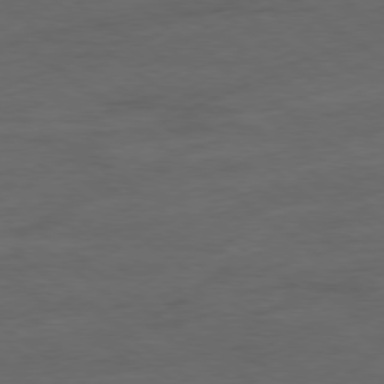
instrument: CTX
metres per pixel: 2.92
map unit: Hpe
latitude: -79.0297
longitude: -19.5371
